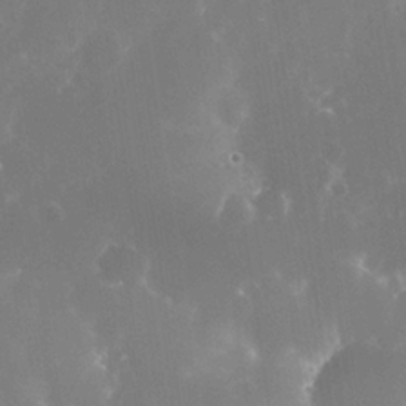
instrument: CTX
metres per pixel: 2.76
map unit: Nhe
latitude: -34.7652
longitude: -145.3859
